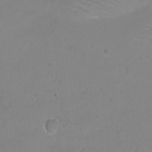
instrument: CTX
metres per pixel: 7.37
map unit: Nhu
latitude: -5.9367
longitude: -48.9514
